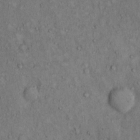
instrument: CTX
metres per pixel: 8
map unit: Hto
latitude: 12.1767
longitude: -60.1955
